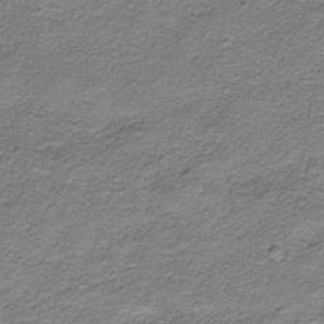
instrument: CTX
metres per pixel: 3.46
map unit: HNhu
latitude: -40.6896
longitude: 108.9542
